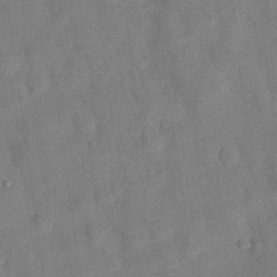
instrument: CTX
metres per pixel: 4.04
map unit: Nhu
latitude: 26.1011
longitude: -73.1593
